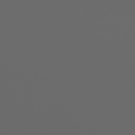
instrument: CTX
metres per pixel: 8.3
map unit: Ap
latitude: -76.1417
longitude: -75.0270
